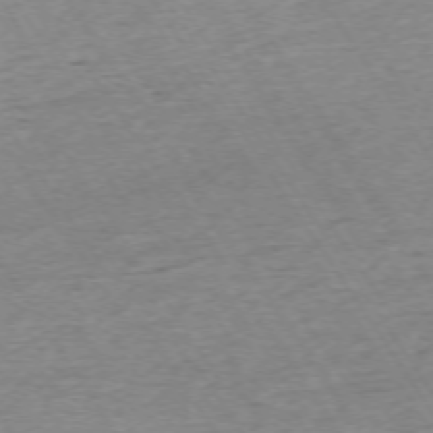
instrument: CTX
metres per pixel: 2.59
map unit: Ap
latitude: -73.1809
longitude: -68.0633
